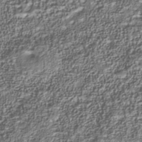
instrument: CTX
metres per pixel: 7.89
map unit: Nhu
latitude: -39.8423
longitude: -85.6694
